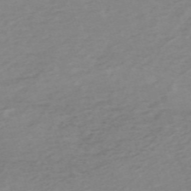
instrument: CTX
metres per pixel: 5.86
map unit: HNb
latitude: -54.2551
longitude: -43.0836
